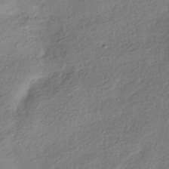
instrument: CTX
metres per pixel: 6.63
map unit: HNhu
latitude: -41.3132
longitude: 99.3887
